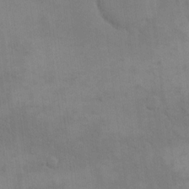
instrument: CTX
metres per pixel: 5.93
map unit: eHh
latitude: 17.2348
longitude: -66.2711
